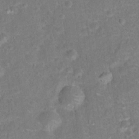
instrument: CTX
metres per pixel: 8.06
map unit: Hto
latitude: 16.8191
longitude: -42.3656
